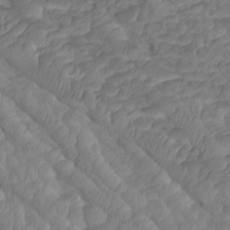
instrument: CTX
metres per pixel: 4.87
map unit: Htu
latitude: -5.5399
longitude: 150.2928
